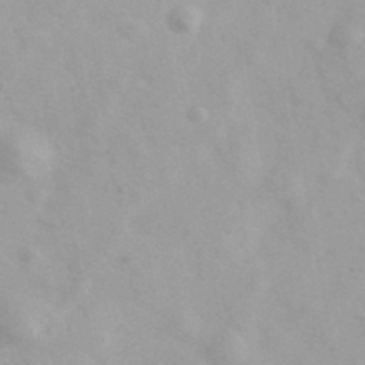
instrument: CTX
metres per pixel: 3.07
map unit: Ave
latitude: 39.5938
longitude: -107.1025
